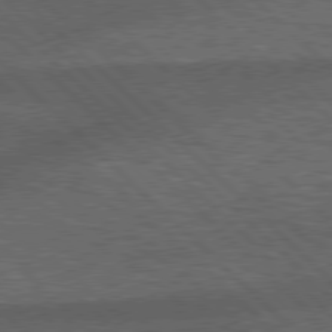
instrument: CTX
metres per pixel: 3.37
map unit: Hpe
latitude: 78.1767
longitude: -158.4034
